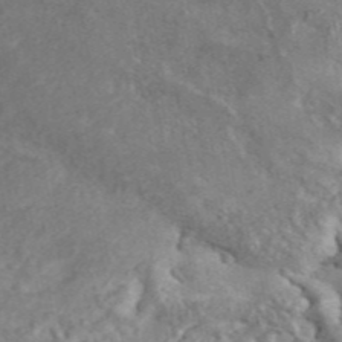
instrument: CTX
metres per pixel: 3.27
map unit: ANa
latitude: 45.6883
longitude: 27.2753
